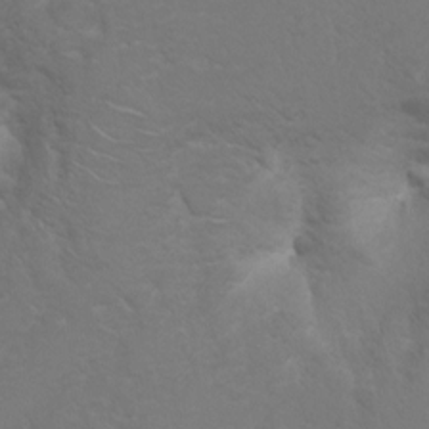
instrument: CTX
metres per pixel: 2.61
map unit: Hto
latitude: 6.4034
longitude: -30.8380
